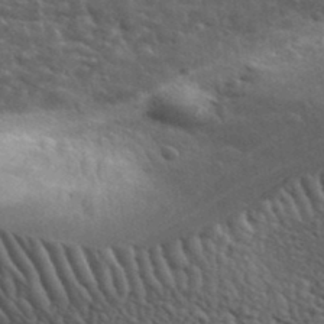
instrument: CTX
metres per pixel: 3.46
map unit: lHvf
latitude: 38.0633
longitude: -90.6302
